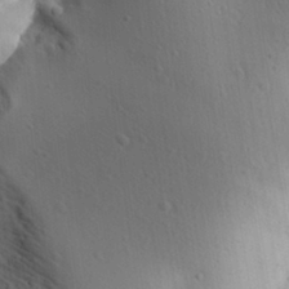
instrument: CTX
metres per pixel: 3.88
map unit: Aa
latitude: 30.1578
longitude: -140.4790
